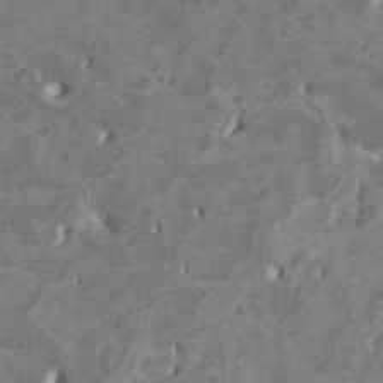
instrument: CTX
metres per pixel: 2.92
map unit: HNhu
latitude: 3.1403
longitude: -3.4426
